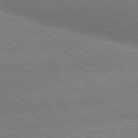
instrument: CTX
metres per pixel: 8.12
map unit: lApd
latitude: 79.8395
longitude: -153.0459
